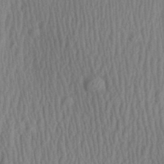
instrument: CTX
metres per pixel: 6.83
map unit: Aa
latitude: 28.8569
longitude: -138.6113
